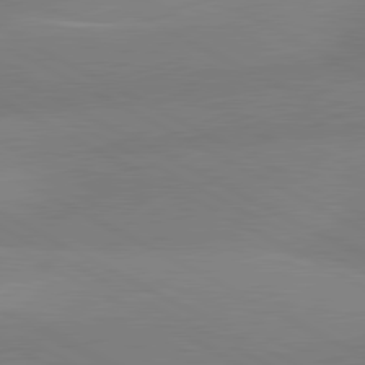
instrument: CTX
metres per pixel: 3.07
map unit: lApd
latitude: 80.8758
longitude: 127.8233
